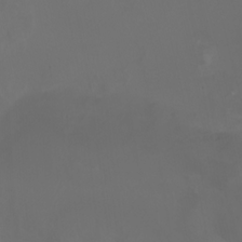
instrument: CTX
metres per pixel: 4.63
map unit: Ht
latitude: -0.5763
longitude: -46.1389
